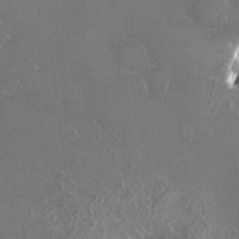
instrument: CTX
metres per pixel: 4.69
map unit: HNhu
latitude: 2.3656
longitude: 6.2928
